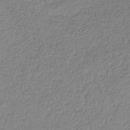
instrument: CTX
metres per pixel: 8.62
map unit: lHb
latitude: -41.1809
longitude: 61.8044
